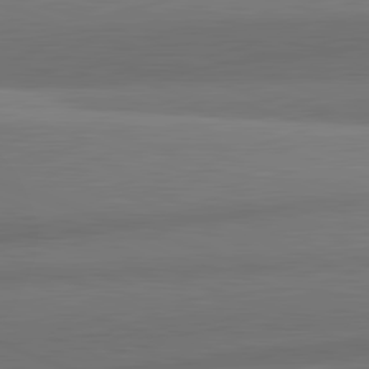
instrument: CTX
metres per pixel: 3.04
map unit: lApd
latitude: 82.3089
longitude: 168.4818
